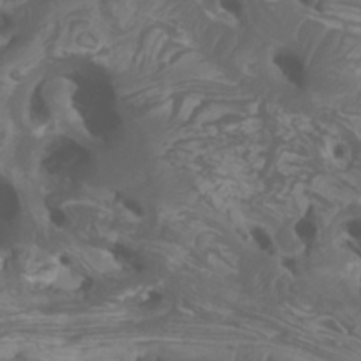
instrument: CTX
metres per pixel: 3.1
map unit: Htu
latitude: -6.5007
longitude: -76.6112
